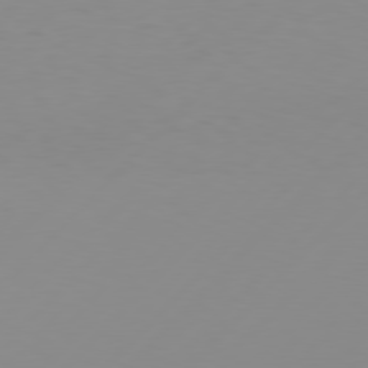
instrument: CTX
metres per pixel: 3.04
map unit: Hpe
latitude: 77.9717
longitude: -139.5560
